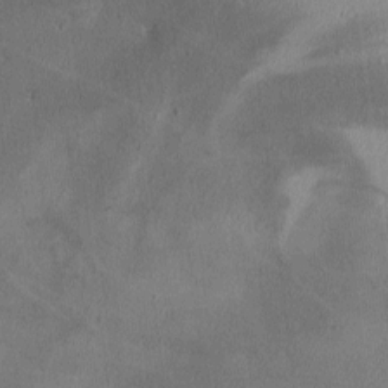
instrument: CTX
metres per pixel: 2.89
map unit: Hve
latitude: 2.6112
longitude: -121.3104
